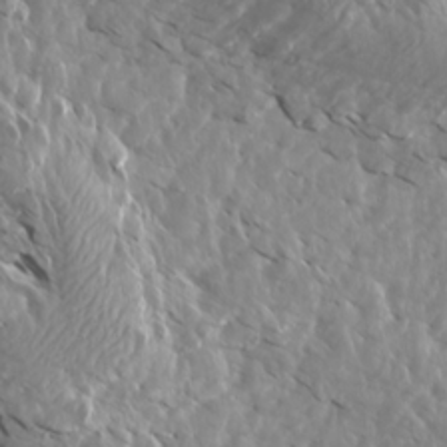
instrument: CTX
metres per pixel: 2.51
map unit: Aa
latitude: 15.1026
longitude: -143.6883
